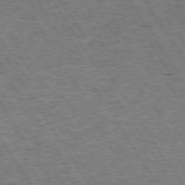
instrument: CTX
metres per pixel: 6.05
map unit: Hpe
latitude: 73.9717
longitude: -139.8772
